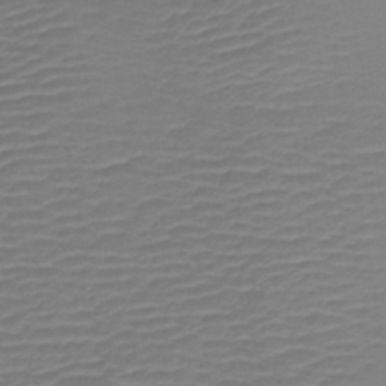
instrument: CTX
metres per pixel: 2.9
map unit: lHb
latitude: -42.5573
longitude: 77.0297
